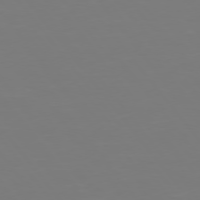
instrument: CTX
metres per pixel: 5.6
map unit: Hpe
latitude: 74.9892
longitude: -123.9717
